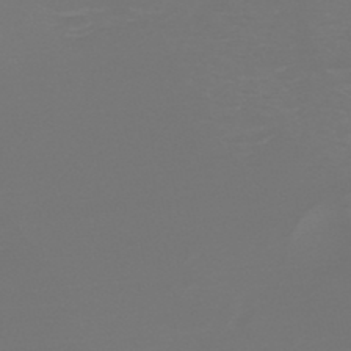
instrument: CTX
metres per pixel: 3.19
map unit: HNb
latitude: -46.6140
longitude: -45.0458
